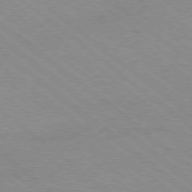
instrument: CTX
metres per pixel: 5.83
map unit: Ap
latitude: -78.8408
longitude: -65.0269
